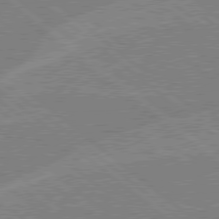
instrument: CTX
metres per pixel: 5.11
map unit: Hpe
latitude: 78.6302
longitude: -160.1578
